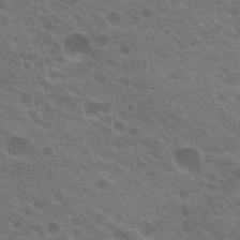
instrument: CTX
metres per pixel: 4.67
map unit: Hto
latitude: 22.5735
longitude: -37.9906
